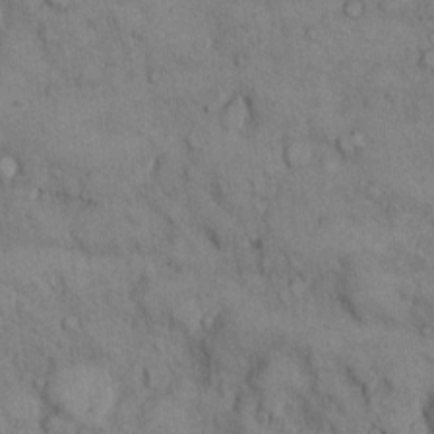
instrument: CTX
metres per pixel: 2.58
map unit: Hto
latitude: 9.4427
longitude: -59.8394
